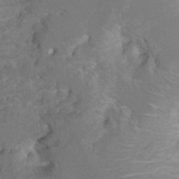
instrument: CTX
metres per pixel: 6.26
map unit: Hto
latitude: 6.2334
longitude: -30.5924
